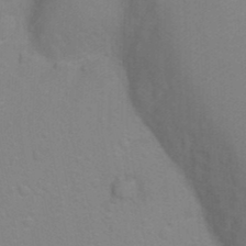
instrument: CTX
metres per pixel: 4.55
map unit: Ht
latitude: -2.0661
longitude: -26.9703
